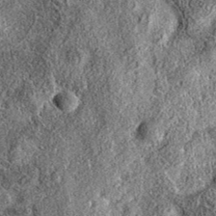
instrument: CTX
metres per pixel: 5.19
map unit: eAb
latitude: 36.4979
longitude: 108.9920
